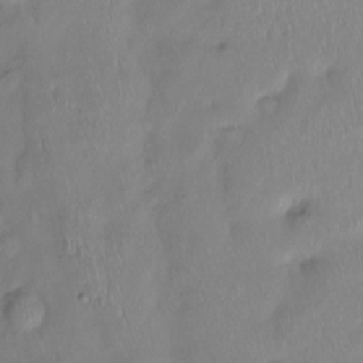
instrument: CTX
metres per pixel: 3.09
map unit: Ht
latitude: -14.6519
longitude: -44.5734
